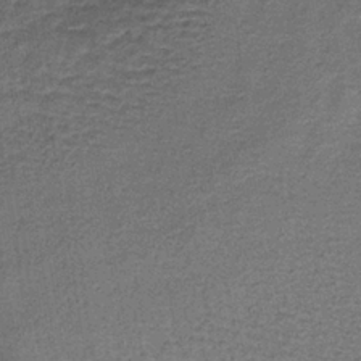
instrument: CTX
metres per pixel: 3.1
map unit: lHb
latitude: -38.5007
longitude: 60.2739
